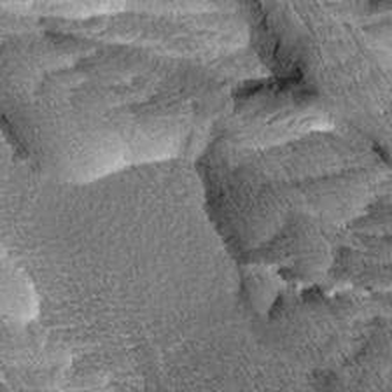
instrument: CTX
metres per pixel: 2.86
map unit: Aa
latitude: 7.8205
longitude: -132.9703
